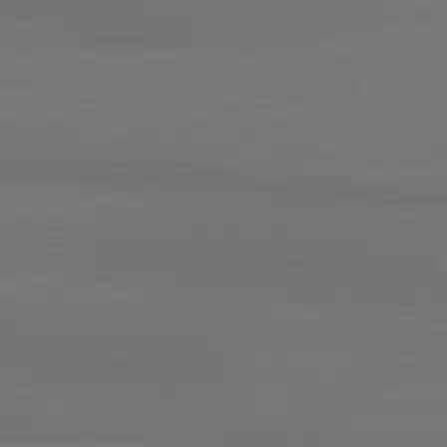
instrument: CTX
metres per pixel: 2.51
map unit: Hpe
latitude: 78.7058
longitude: -132.3089
